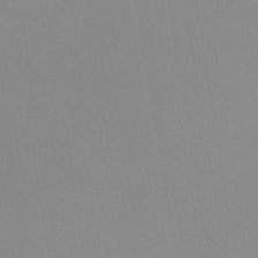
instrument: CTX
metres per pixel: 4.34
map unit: Nhu
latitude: -5.9745
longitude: -93.8583
